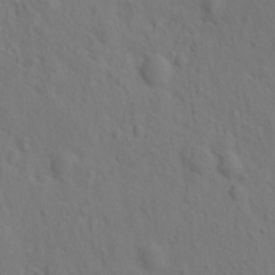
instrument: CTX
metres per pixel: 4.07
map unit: eHh
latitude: -2.3117
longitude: 18.7841
